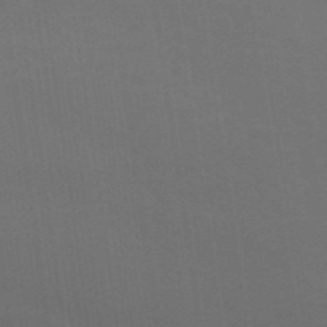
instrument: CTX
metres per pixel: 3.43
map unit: ANa
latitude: 43.7261
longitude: 28.0094
